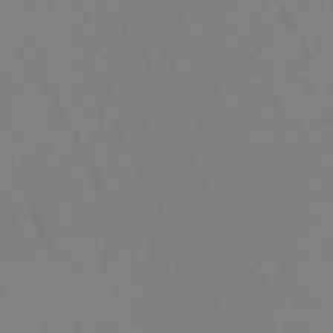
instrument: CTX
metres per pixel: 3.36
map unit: lHb
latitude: -44.1606
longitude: 65.8800
